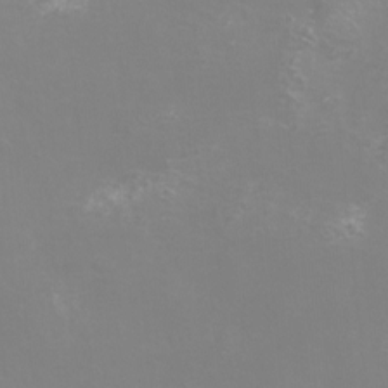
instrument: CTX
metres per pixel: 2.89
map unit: eHh
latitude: -12.0094
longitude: -59.9906
